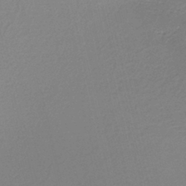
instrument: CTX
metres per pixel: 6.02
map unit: HNb
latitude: -41.0297
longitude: 50.4818
